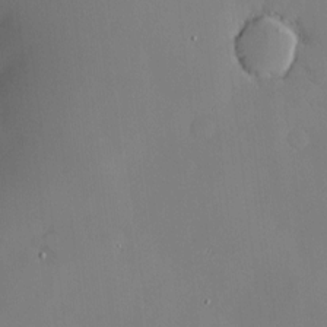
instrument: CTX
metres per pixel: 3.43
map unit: Hve
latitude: -10.4440
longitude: 176.0283
